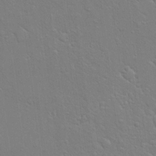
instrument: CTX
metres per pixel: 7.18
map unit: eHh
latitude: 16.9514
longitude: -66.6301
